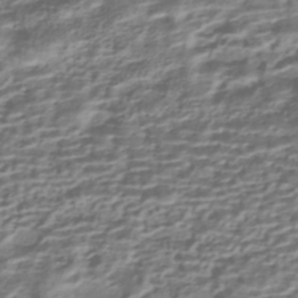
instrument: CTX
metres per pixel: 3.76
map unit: HNhu
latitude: -42.5762
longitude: 100.3873
